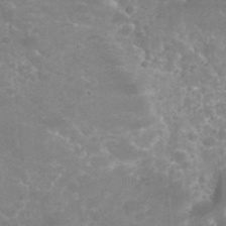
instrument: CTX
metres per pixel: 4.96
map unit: Hto
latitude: 36.0255
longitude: -46.8002
